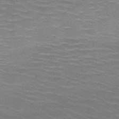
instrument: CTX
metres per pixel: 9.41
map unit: HNb
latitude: -46.7652
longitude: -46.8191
